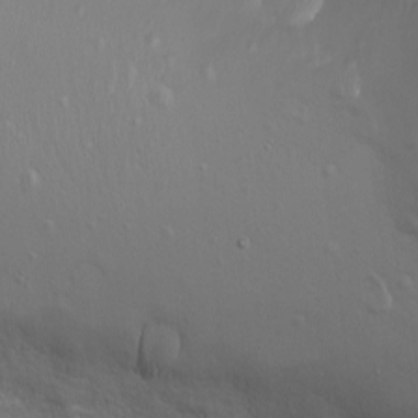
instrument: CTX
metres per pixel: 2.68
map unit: Nhu
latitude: -7.6155
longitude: -74.8569
